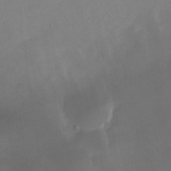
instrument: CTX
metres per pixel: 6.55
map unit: Nhu
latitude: -24.1039
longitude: -71.1025
